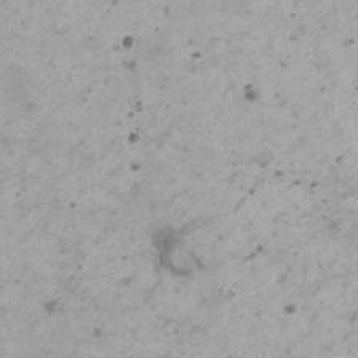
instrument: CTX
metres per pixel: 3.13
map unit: HNhu
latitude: -0.2551
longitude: 3.3509
